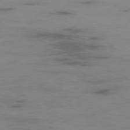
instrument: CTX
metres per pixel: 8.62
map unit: Ap
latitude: -77.6344
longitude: -62.9514
